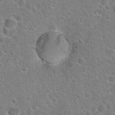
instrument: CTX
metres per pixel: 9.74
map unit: Hto
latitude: 22.1578
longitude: -44.4790
